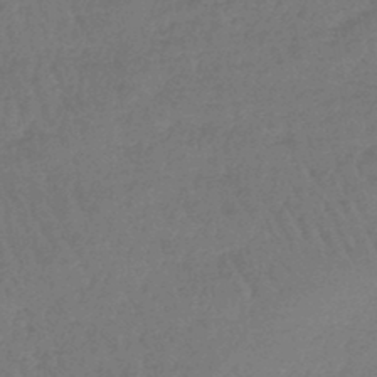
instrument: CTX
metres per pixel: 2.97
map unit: lHb
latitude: -45.1809
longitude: 69.6910
